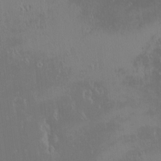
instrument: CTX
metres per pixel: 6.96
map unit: eHh
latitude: -2.3306
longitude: 20.4440
